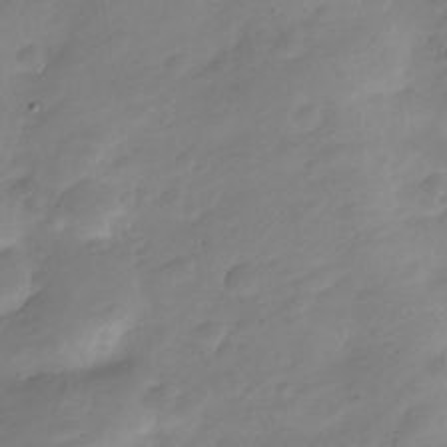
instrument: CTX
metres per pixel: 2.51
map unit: Nve
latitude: -23.1998
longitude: 105.7288
